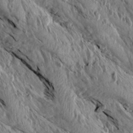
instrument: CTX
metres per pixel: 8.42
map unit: Aa
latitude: 14.5357
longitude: -144.0255
